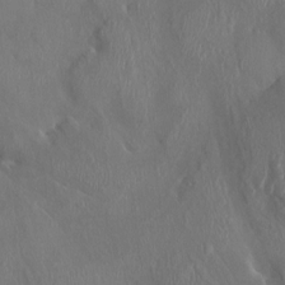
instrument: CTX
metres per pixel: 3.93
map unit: HNhu
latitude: 3.1592
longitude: -6.4601
